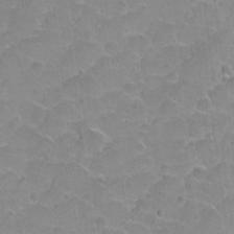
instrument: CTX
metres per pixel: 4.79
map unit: Hto
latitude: 2.6868
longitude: -32.9136
